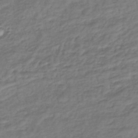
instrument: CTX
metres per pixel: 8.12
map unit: lHb
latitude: -39.8234
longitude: 71.4266
